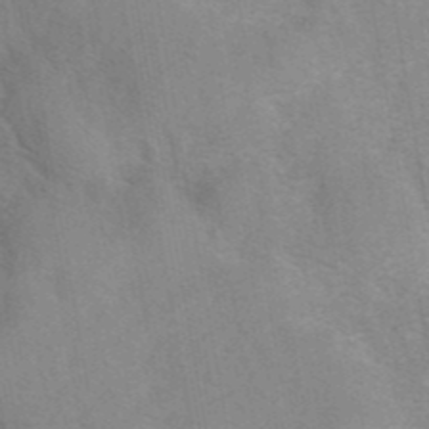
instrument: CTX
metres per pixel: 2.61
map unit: eAb
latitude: 41.5749
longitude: 107.0865
